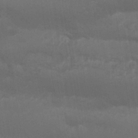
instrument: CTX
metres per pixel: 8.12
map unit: Nhu
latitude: 25.8961
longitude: -62.3279
